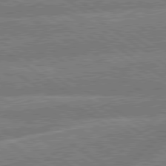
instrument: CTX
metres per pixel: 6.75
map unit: lApd
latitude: 79.5371
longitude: -161.3859
